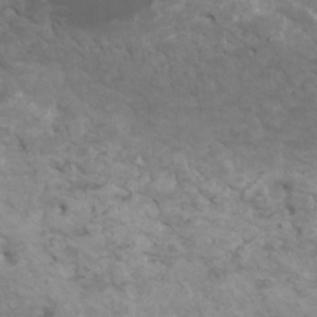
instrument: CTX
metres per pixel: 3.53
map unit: HNhu
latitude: 2.3467
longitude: -1.1781
